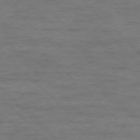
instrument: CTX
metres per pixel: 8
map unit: Ap
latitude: -77.5399
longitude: -94.4790
